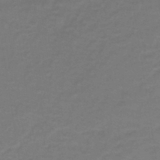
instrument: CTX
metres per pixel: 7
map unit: lHb
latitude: -43.3698
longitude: 56.2928
